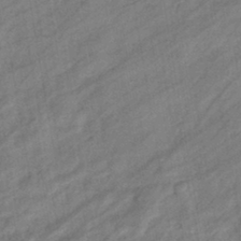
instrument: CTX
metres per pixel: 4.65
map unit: eHb
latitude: -41.7666
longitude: 83.0864
